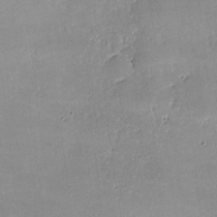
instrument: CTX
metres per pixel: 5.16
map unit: lHvf
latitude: -8.8219
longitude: -101.2915
